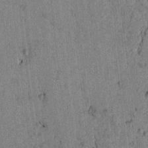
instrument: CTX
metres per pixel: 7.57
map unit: lAvf
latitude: 3.8205
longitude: 158.1605
